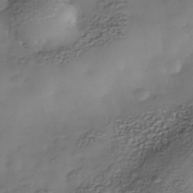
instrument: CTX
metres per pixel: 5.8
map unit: Nhe
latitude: -37.9178
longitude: -117.0081
